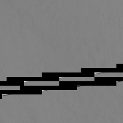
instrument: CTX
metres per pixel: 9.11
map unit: Ht
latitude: -8.8219
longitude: -34.9135
